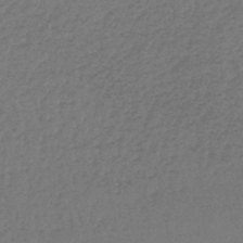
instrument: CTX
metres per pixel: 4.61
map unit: lHb
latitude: -45.7667
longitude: 63.3131
